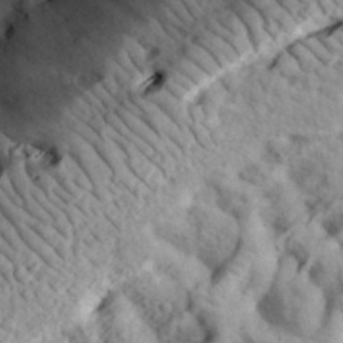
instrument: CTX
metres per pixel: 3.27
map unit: eHh
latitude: 35.4426
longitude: -78.6113
